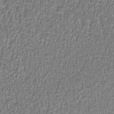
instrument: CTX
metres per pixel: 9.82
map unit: eHb
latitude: -32.8975
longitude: 67.6533
